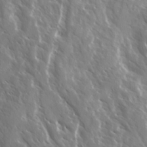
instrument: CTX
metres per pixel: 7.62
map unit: Ave
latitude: 14.8380
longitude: -132.7057
